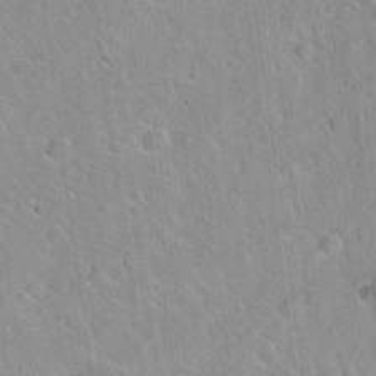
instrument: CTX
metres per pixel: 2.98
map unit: Hto
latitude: 21.2159
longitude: -53.5560
